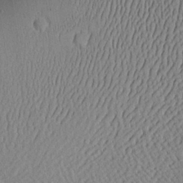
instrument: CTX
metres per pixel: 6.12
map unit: Aa
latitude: 24.8002
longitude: -133.4993
